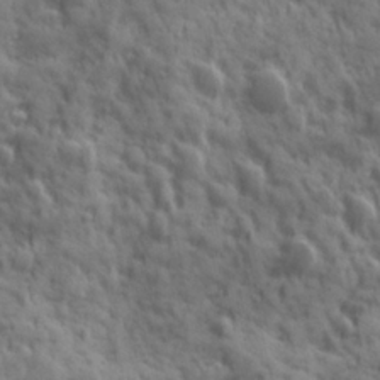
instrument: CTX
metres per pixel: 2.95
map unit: Ave
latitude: 19.2915
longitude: -132.3467
